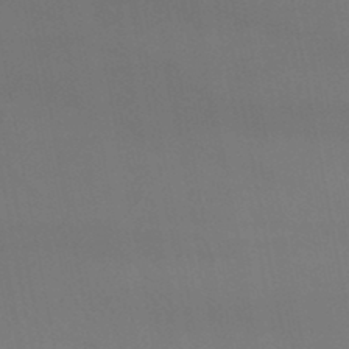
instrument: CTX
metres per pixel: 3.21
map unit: lHb
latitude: -46.6329
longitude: 75.4833
